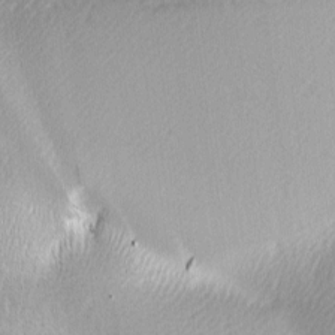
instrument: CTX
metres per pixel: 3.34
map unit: lAa
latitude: -5.2187
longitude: -121.4805
